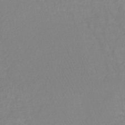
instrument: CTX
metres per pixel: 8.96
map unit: lHb
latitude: -40.6707
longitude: 65.2943
